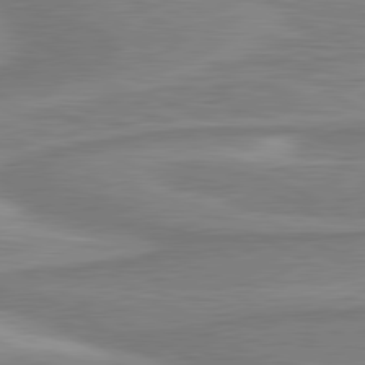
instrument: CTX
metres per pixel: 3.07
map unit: lApd
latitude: 80.9514
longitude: 173.5021
